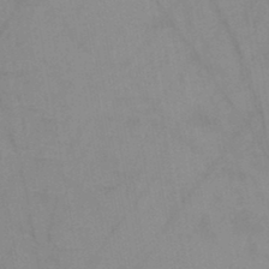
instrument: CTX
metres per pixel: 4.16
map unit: HNb
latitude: -44.6707
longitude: -40.9324
